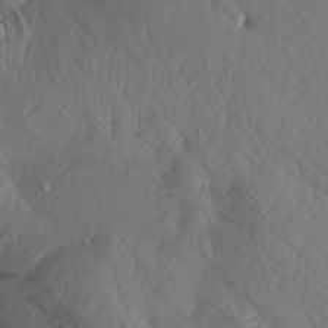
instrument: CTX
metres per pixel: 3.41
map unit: Aa
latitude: 15.7639
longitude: -146.0633
